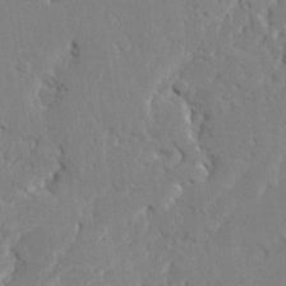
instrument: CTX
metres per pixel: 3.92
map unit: Ave
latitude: 23.4804
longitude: -130.1389
